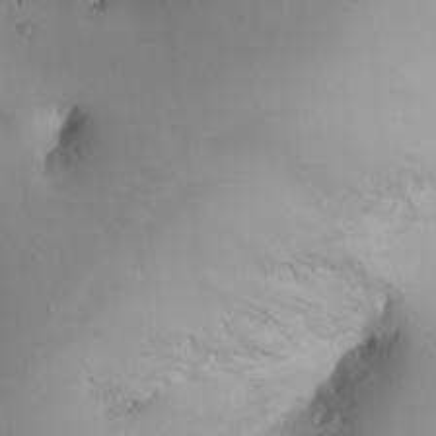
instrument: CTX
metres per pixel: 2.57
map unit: Htu
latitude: -6.3495
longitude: -68.8002
